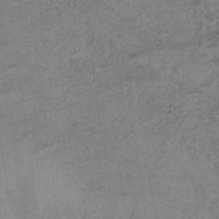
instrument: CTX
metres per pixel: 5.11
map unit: HNb
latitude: -32.5763
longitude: 62.3873
